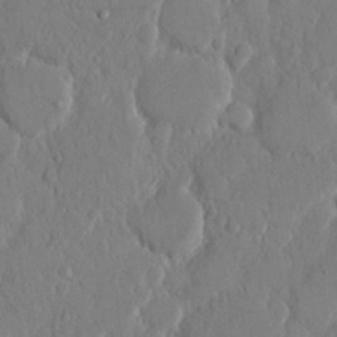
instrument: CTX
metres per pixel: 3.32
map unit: eHh
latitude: 13.3671
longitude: -69.6694
